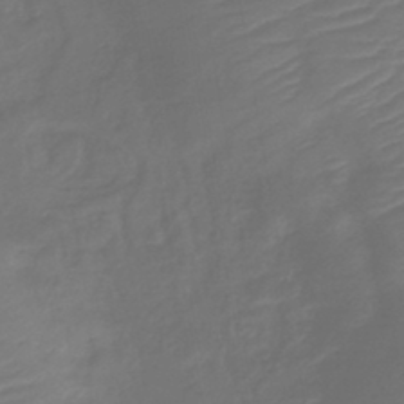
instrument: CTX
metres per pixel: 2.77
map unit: lHb
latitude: -43.0675
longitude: 81.5777
